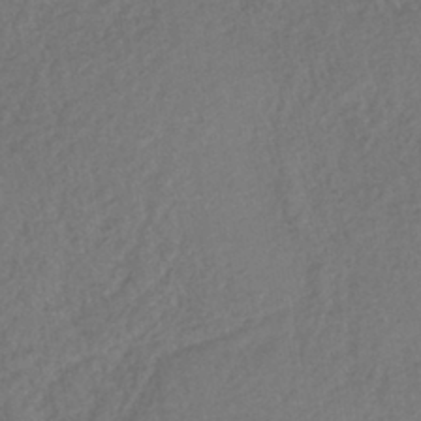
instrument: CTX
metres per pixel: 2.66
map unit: lHb
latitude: -39.8045
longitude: 68.8030
